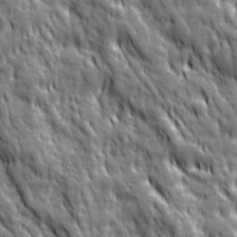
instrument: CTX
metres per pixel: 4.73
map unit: Ave
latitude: 19.9150
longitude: -134.6301
